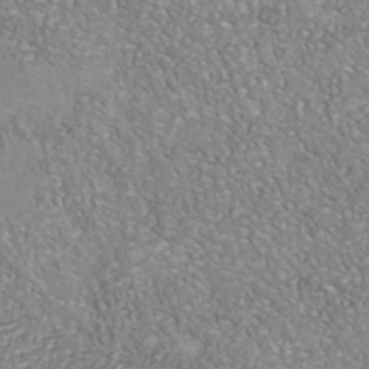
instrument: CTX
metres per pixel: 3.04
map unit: Nhu
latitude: -40.2361
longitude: -81.3859
